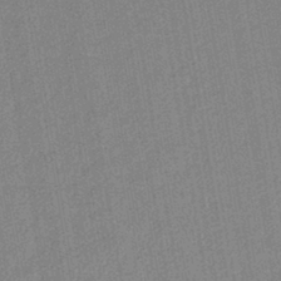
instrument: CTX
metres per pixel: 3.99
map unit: lHb
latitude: -41.6155
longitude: 62.5762
